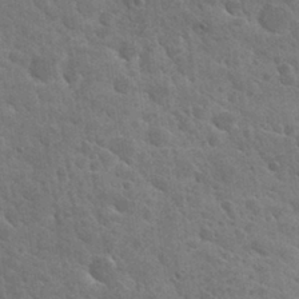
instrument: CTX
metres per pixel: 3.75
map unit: Hto
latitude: 29.0080
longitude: -38.6112
